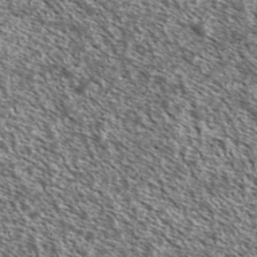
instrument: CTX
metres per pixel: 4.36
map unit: Ave
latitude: 37.4993
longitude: -110.2145
